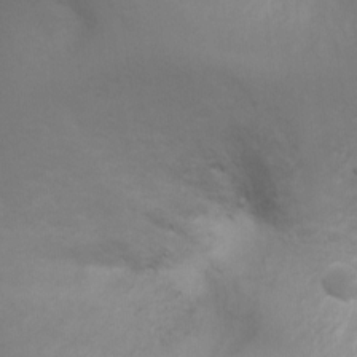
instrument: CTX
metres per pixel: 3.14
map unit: Ht
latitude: 3.0080
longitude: -27.1403
